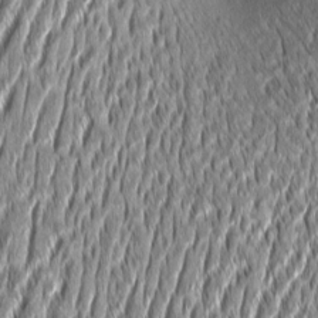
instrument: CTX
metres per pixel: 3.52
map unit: Aa
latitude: 8.1011
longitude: -131.6694
